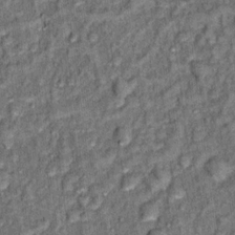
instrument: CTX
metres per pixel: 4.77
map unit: Hto
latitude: 14.3090
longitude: -34.6868
